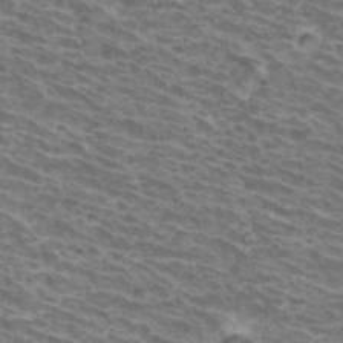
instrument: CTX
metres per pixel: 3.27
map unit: Hto
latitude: 32.4223
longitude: -41.8205
